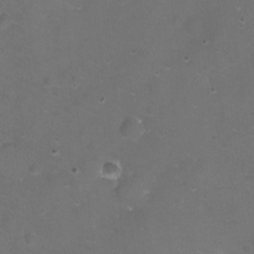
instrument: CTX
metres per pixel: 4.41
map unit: eHh
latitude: -11.4266
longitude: -61.4804
